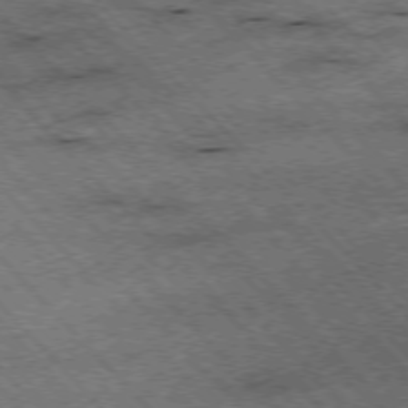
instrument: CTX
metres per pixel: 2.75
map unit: Hpe
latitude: -76.3117
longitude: -15.6694
